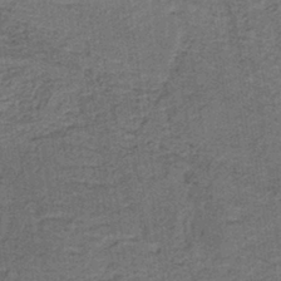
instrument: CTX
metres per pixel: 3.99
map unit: lHb
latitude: -40.5763
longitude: 55.1053
